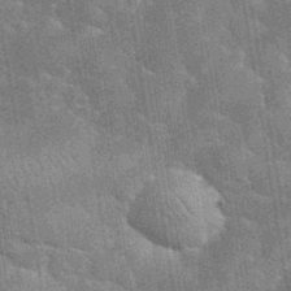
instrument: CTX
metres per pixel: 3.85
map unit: eHh
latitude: 35.2914
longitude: -65.8205
